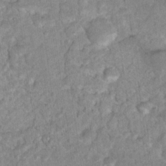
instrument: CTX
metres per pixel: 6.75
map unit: Nhu
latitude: 16.8191
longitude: -31.4049
